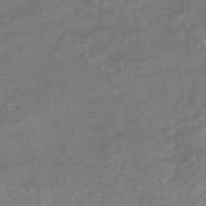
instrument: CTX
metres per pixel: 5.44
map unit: eHb
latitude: -35.5966
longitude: 78.1794
